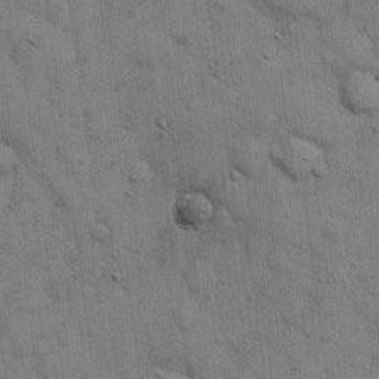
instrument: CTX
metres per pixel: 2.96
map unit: eHh
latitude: 15.8017
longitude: -62.8380
